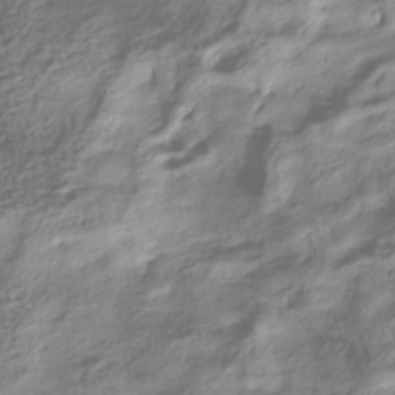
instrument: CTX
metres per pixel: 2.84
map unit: HNhu
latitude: -39.7478
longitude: 101.7666
